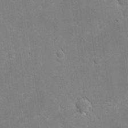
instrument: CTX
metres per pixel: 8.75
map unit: eHh
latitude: 20.1389
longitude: -69.6883
